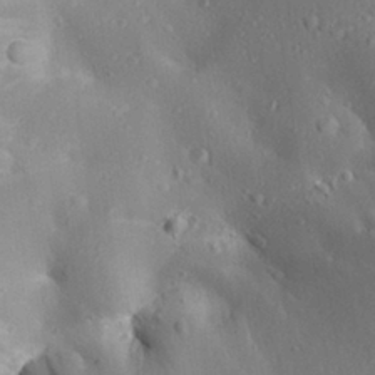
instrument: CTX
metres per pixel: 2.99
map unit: Aa
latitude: 28.7624
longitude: -131.6127
